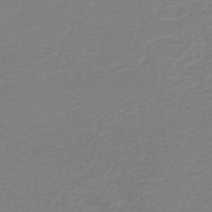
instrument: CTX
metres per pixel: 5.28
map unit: HNb
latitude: -45.6911
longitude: 53.6532
